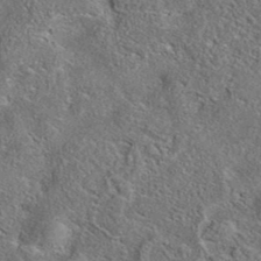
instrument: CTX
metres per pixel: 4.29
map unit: eAb
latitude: 37.5182
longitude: 112.8408
